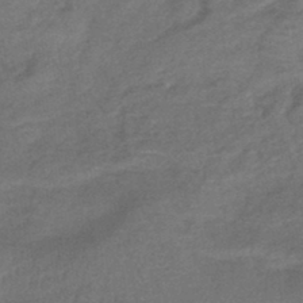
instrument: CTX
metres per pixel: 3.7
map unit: eHb
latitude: -42.2172
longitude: 83.5588
